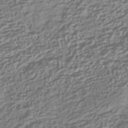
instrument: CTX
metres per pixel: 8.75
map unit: HNhu
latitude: -42.8408
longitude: 106.1039
